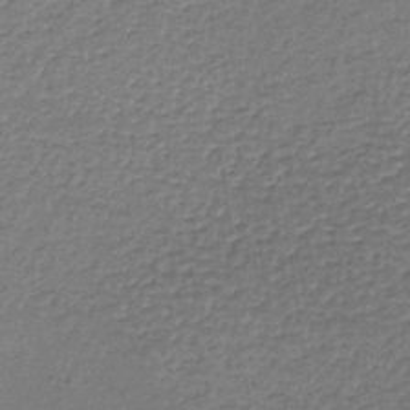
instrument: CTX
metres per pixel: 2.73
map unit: lHb
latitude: -36.0661
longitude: 59.5021
